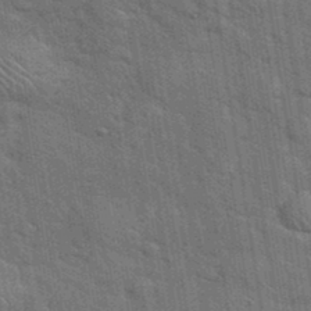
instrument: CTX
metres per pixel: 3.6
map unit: eHh
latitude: 37.7261
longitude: -65.8772
